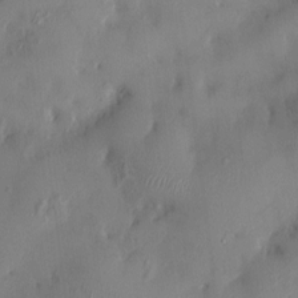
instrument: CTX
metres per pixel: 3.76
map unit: HNhu
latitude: 4.4790
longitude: -4.8758
